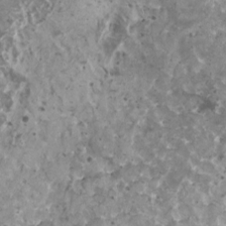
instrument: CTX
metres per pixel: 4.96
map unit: HNhu
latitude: 2.6868
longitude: 5.6533
